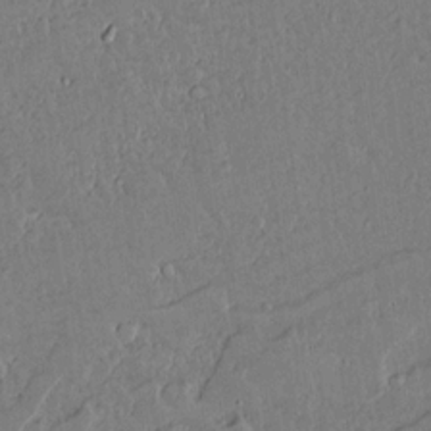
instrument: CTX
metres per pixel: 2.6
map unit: lAvf
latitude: 15.2915
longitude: -127.6694
